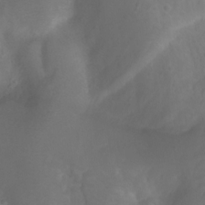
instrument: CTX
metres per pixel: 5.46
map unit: Aa
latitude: -3.8611
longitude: -71.7638
